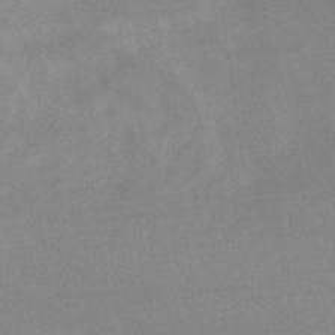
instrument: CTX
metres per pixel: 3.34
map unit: eHb
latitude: -32.5763
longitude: 68.1227
